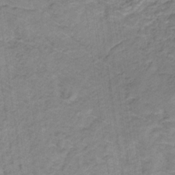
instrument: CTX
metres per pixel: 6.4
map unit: eHb
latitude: -32.6897
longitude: 67.4076
